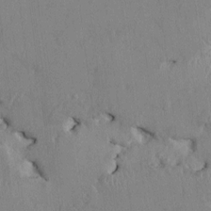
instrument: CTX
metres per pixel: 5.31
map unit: HNhu
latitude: 1.4426
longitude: -5.4048
